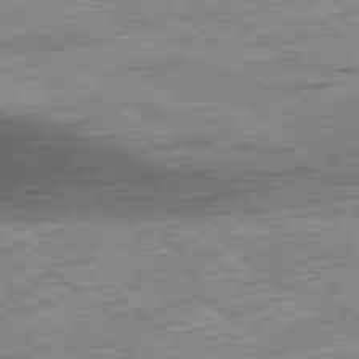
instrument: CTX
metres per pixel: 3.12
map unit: Hpe
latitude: -79.2565
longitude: 10.8219
